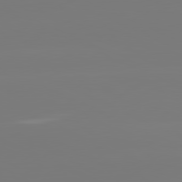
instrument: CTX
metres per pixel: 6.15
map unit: lApd
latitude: 81.1214
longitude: -149.7639
